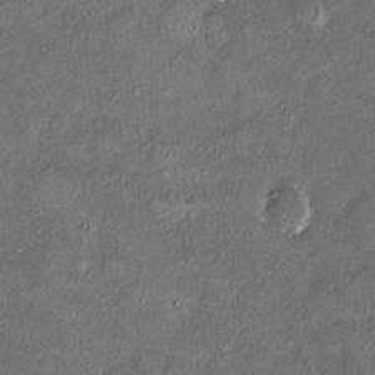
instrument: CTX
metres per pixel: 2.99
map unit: HNhu
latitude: 3.8961
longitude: 7.1053
